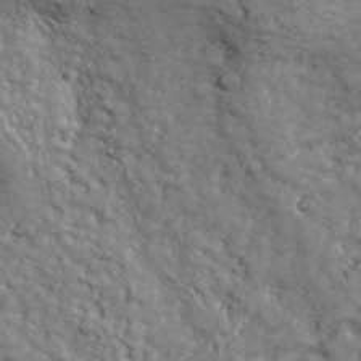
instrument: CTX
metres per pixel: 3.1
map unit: lHvf
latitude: 35.4048
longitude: -91.4615
